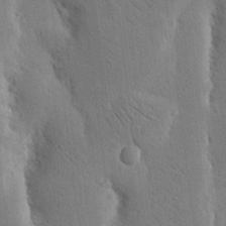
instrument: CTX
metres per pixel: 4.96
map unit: Nhu
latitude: 15.9151
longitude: -77.8772
